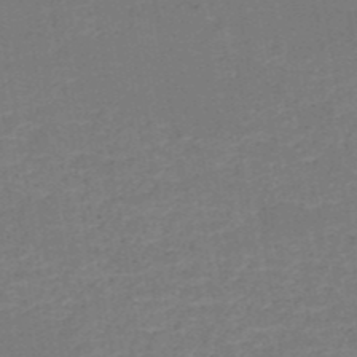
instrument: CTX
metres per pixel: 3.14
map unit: HNb
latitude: -50.6707
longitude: -48.6679
